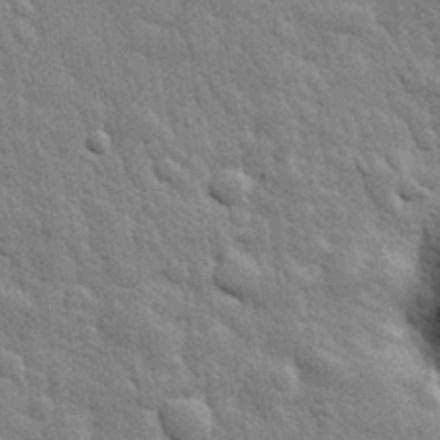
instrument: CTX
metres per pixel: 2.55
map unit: eHh
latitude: 31.2348
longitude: -78.8947
